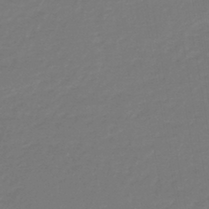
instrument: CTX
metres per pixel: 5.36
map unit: lHb
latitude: -45.3888
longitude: 64.1984
